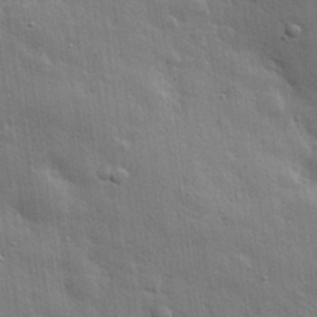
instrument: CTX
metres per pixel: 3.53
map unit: eHh
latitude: 30.8002
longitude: -78.6302
